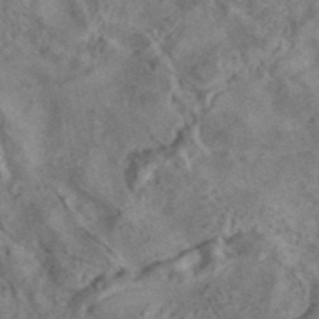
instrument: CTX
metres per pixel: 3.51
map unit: ANa
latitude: 42.1956
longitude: 18.0661
